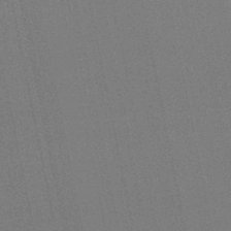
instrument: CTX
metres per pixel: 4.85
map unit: lHb
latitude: -46.6896
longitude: 78.2361
